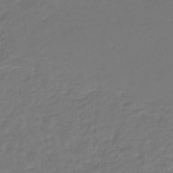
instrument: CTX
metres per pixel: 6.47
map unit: lHb
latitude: -42.7274
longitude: 68.5006
